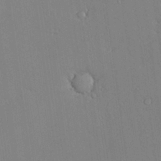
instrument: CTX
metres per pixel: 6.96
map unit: Aa
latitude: 25.2159
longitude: -137.2348
